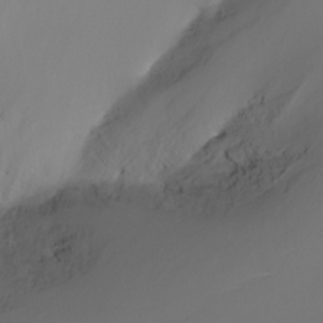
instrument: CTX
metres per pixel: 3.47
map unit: Nhu
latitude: -8.9731
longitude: -79.2537
